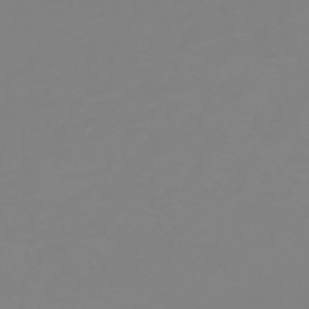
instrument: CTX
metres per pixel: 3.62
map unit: HNb
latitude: -53.9178
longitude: -50.5923
